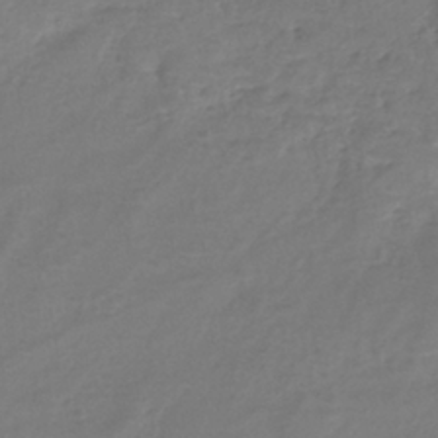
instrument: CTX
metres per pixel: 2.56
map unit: eHh
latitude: -39.3510
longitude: -26.3656
